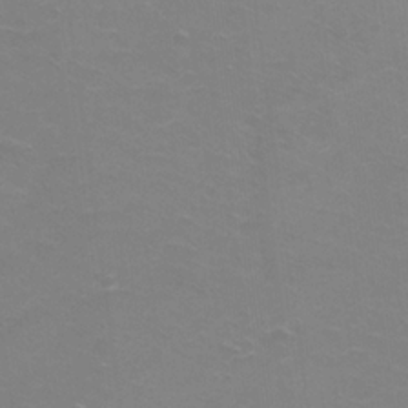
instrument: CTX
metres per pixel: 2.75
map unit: Ht
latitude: 1.2537
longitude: -32.7813
